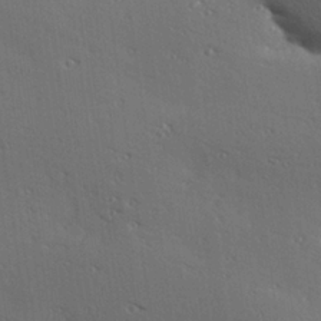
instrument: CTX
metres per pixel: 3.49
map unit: Hve
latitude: 26.3089
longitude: -91.7639
